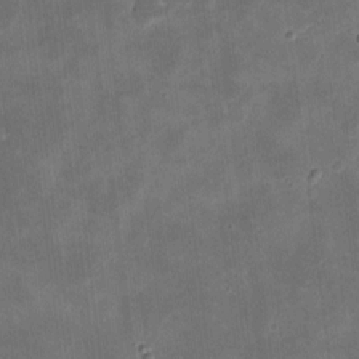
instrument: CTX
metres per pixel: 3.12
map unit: eHh
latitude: 8.7624
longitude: -73.2537
